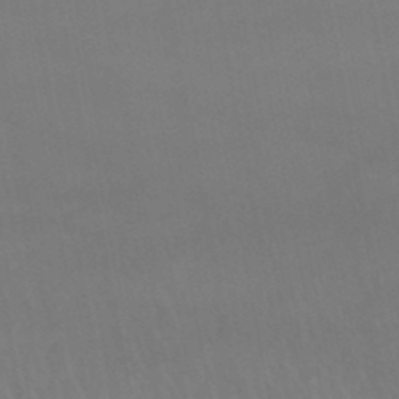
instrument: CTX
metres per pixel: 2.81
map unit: lHb
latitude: -47.0675
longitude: 75.3888
